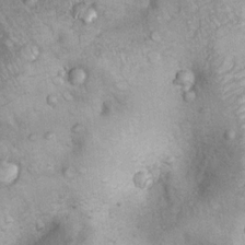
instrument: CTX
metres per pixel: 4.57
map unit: Nhu
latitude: 7.9717
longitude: -23.5938
